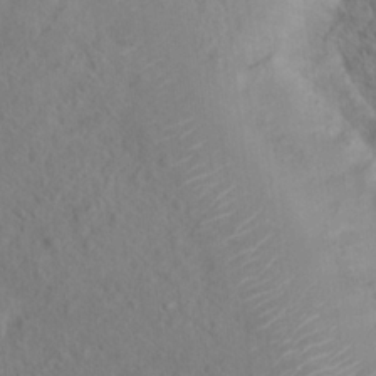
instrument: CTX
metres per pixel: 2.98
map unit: Hto
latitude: 18.4979
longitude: -39.4804
